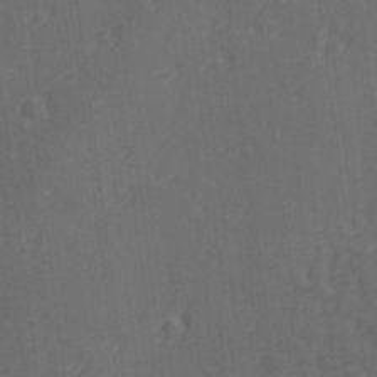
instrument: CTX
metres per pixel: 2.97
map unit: lAvf
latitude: -9.7855
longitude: -121.0837
